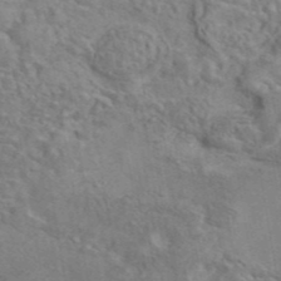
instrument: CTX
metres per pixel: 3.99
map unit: eAb
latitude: 42.4412
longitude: 109.9745
